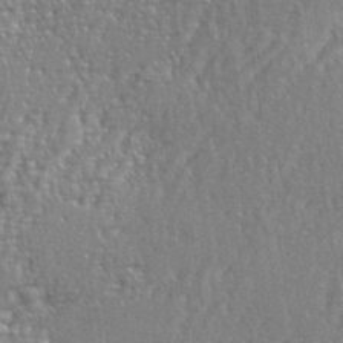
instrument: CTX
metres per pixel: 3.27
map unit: eHh
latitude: 34.9702
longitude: -133.7828
